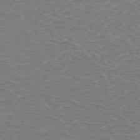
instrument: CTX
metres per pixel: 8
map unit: Hpe
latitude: -71.1809
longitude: 12.0850
